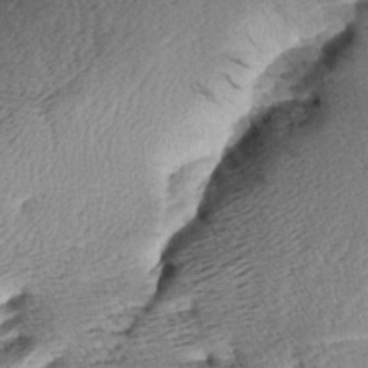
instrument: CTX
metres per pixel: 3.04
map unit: Aa
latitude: 8.3845
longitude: -141.1592
